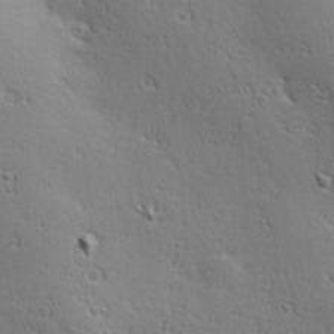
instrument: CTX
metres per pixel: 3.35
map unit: Hve
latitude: 23.6505
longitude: -96.7057
